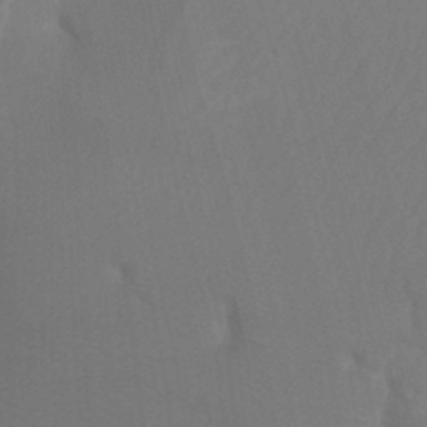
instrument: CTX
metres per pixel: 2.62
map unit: Ht
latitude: -3.9745
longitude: -26.8002
